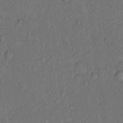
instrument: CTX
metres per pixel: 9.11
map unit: Hto
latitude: 10.4601
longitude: -58.7246
